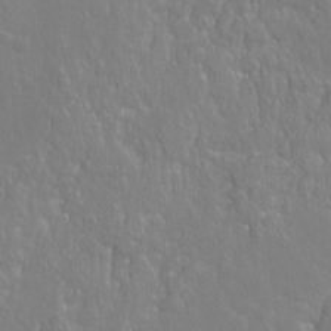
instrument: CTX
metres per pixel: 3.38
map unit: Hto
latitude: -4.3117
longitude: -35.4993
